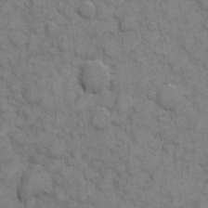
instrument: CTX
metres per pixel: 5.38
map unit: eHh
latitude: 6.5546
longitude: -65.2726
